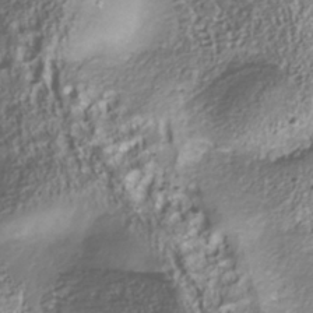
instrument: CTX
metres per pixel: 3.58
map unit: Nhu
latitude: -40.6707
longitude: -85.8772
